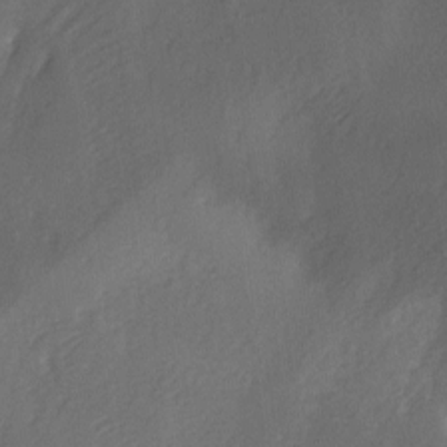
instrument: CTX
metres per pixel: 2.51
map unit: Ave
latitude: 1.8961
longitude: -112.2333
